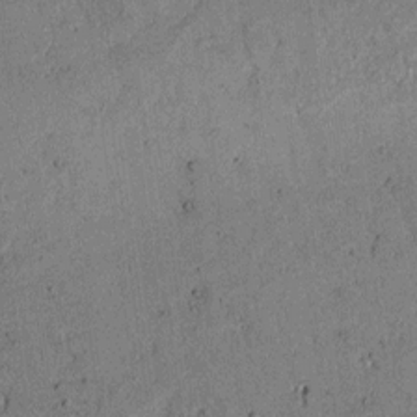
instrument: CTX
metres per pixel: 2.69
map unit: lAvf
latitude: 4.5735
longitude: 168.1605
